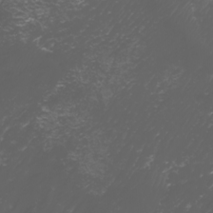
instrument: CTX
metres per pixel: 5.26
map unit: Htu
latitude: -5.1242
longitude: -88.5924
